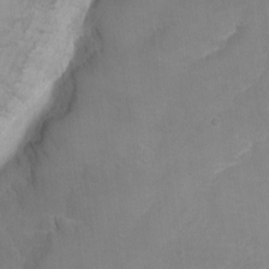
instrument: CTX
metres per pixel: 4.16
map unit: Nhu
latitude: -16.8597
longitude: -57.5560
